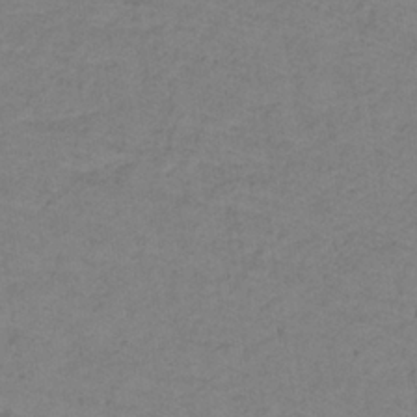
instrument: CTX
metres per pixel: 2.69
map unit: lHb
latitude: -32.6519
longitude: 64.9353
